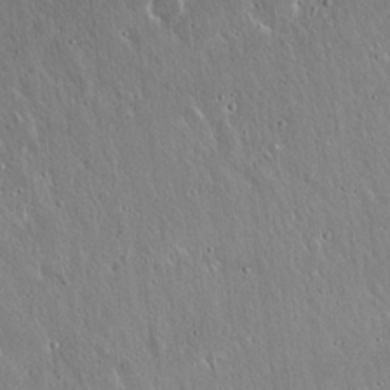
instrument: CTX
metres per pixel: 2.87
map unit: Hto
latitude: 17.6316
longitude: -56.7057
